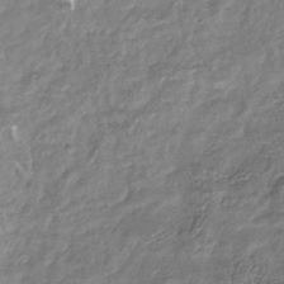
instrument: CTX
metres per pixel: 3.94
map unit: eHb
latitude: -34.5763
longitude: 80.2551
